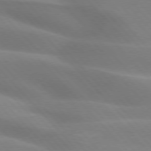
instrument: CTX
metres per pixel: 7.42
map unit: lApd
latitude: 75.2537
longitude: -61.3481
